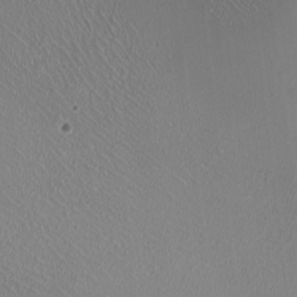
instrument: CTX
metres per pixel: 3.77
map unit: HNhu
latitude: -0.7275
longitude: -1.5371
